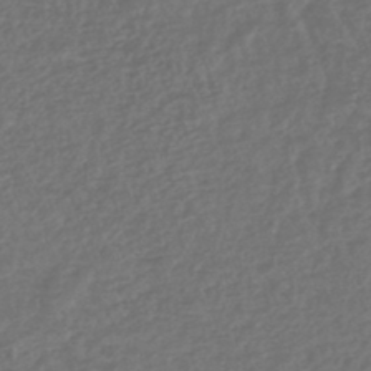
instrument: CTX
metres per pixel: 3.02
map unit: lHb
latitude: -43.7477
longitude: 70.9164
